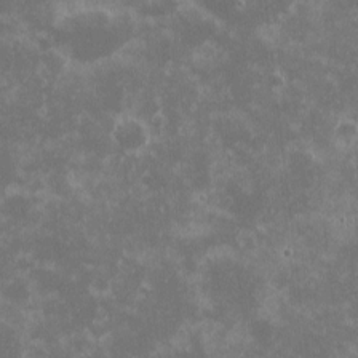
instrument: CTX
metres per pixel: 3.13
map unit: eHh
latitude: -0.9164
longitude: -85.2915
